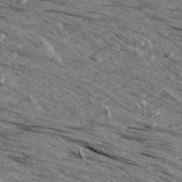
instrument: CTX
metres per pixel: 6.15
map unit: Aa
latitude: 8.6302
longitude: -139.1781
